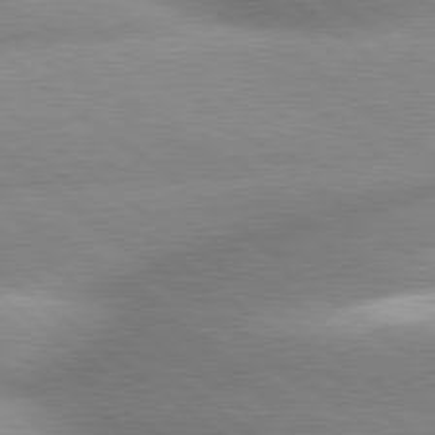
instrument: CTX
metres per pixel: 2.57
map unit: lApd
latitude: 80.1578
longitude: -160.5923
